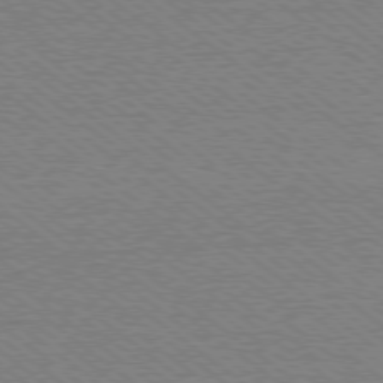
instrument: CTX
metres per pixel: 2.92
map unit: Ap
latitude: -79.0108
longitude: -82.4223
